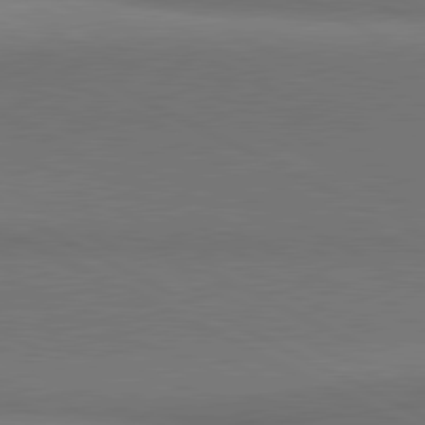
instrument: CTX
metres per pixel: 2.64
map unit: lApd
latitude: 81.1781
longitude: 154.8408
